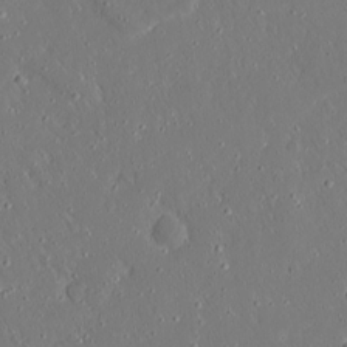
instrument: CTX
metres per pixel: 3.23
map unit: Ave
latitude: 15.8395
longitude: -140.5356
